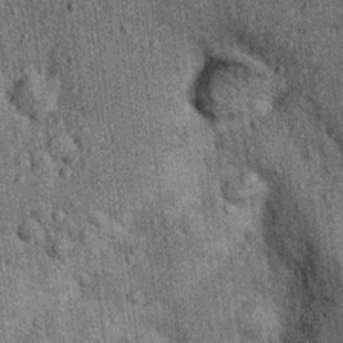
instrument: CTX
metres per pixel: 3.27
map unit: Nhu
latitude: 15.8962
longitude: -32.3845
